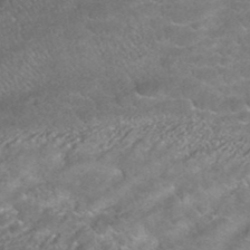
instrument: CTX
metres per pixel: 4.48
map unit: HNhu
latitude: -42.0661
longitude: 102.8786
